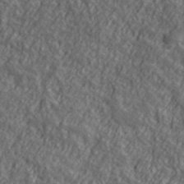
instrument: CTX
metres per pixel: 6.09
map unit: ANa
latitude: 39.6127
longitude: -90.0633
